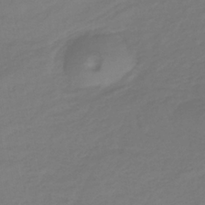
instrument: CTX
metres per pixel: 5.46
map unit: lHb
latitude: -38.1984
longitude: 72.2361
